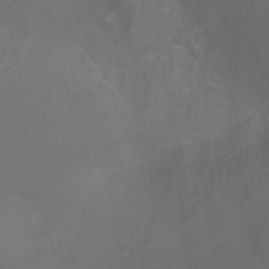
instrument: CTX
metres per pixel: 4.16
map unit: Ht
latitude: -0.4818
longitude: -38.3845
